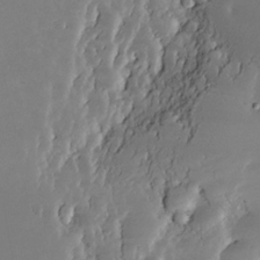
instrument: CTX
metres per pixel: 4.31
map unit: Nhe
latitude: -31.7477
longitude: -115.8583
